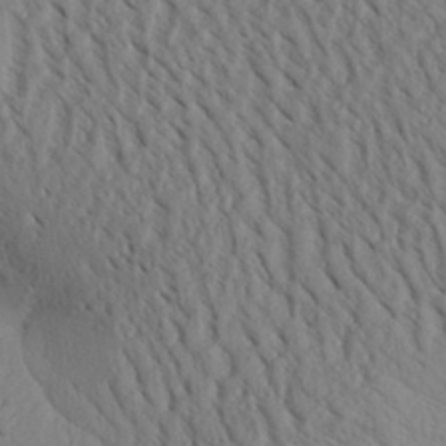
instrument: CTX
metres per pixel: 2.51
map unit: Aa
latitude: 31.0270
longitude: -140.6490
